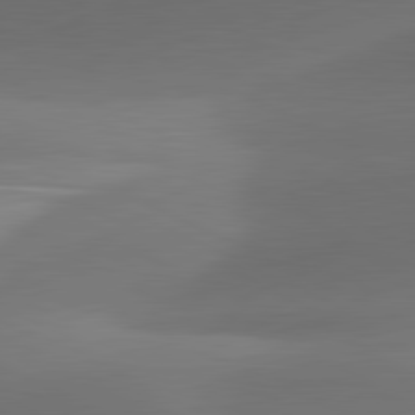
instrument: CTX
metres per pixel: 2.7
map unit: lApd
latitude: 81.4048
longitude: 131.6533
